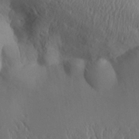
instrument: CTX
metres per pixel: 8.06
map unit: Aa
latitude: 32.5168
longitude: -141.1592
